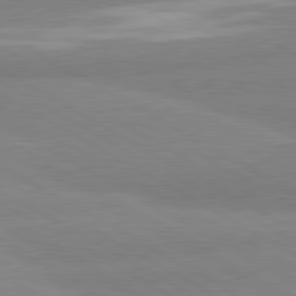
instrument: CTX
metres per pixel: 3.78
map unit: lApd
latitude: 80.9136
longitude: -178.8569
